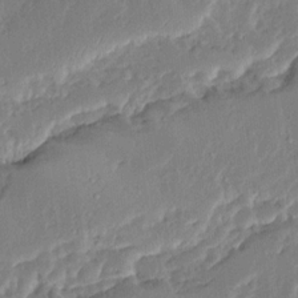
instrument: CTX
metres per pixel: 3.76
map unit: Ave
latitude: 15.2159
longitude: -138.1389
